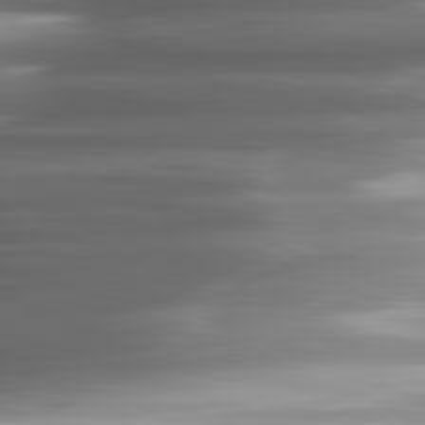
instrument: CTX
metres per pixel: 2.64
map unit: lApd
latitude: 81.8772
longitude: -140.7435
